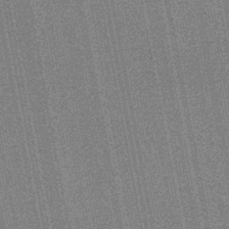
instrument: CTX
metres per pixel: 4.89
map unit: HNb
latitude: -45.8611
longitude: 53.2565
